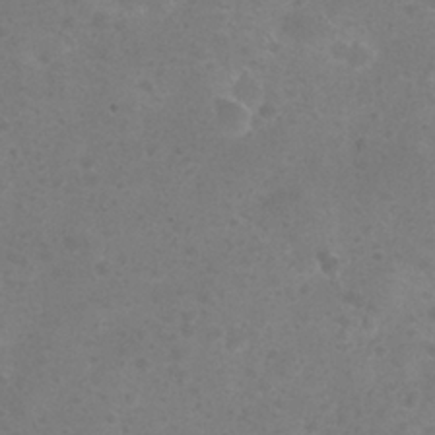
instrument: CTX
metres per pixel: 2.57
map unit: Nhu
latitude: 26.3278
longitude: -52.1578
